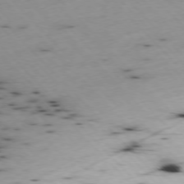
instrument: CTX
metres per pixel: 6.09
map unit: Ap
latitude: -77.0864
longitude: -60.6490
